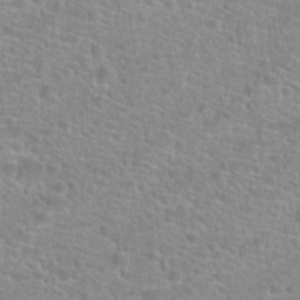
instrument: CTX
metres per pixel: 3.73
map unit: Hto
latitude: 24.6301
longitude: -48.3278
